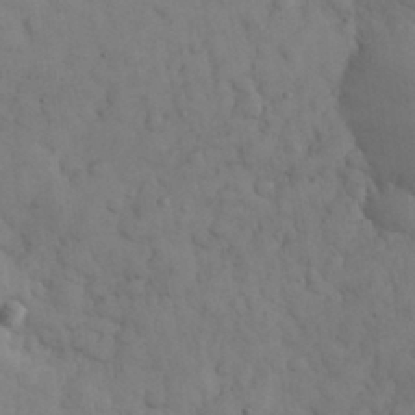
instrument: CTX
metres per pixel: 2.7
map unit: eHh
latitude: 31.5938
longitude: -67.6882
